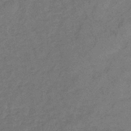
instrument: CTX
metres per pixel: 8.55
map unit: lHb
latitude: -33.1054
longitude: 66.7652
